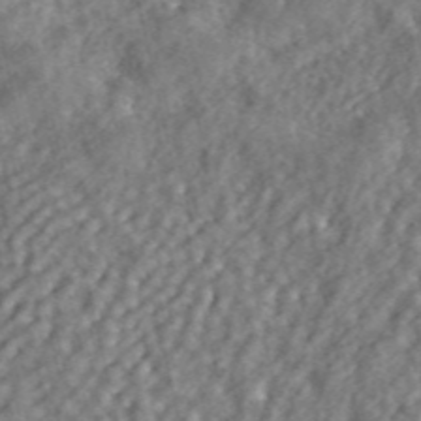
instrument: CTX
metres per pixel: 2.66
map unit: ANa
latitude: 43.6505
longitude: 29.4454
